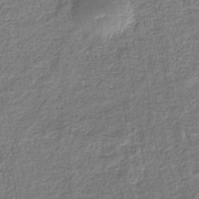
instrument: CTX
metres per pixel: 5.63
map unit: eHb
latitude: -36.3306
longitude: 79.8611
